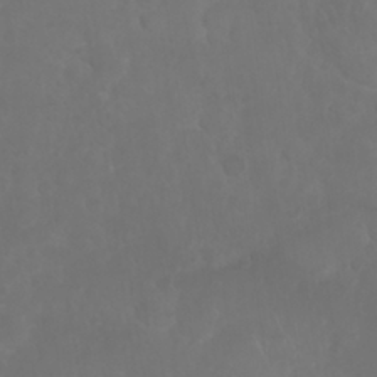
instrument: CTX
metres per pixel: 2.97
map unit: Nhu
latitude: 26.9892
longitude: -64.8380
